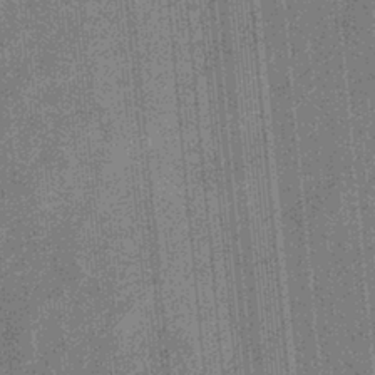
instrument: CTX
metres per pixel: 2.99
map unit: eHb
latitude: -31.2565
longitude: 73.4265
